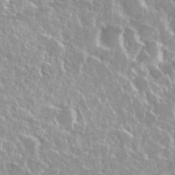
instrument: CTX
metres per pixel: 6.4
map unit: Nhu
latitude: 28.6301
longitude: -61.3292
